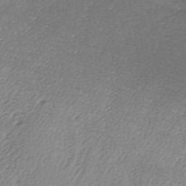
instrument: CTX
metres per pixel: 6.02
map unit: Ave
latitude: -7.2565
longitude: -123.1214
